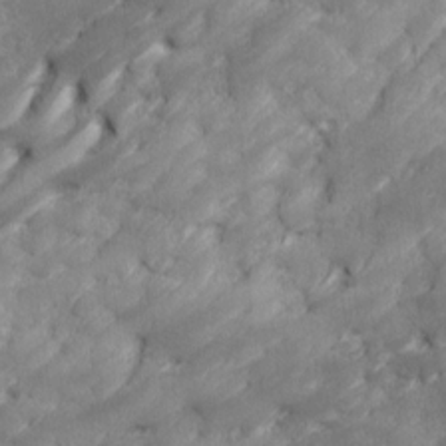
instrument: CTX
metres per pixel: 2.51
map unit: Ave
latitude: 17.1214
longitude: -135.8016
